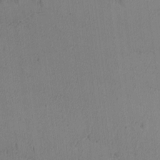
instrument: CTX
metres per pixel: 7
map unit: Ave
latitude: -8.7085
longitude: -122.1956
